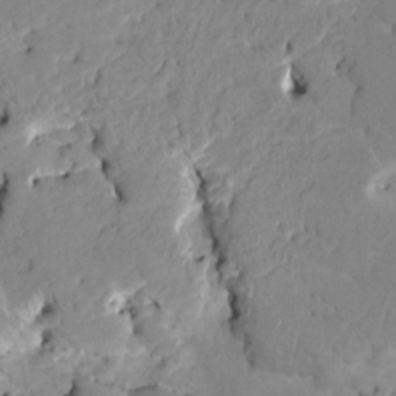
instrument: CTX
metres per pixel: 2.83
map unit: HNhu
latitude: 6.7624
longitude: -4.1011
